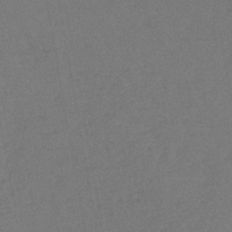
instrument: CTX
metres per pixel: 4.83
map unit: lHb
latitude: -43.8800
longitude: 73.5588
